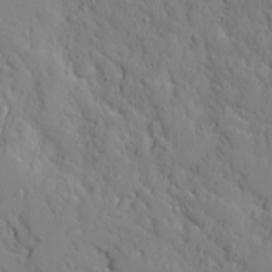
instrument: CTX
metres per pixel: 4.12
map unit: Ave
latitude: 10.8947
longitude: -101.3860
